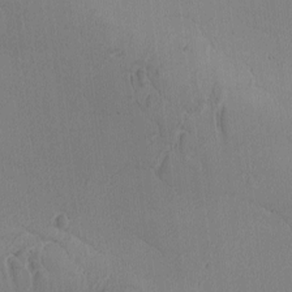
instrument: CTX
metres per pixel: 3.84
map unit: Ave
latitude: -8.5385
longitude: -122.1578
